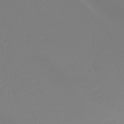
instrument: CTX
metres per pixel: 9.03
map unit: lHb
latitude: -44.6707
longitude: 54.5952
